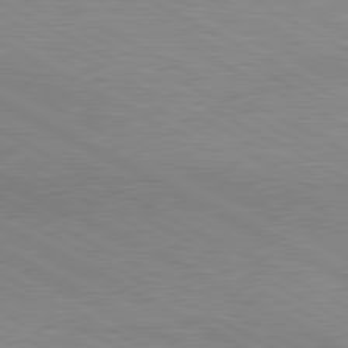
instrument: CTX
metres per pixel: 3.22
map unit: lApd
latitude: 80.5924
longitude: 124.5574
